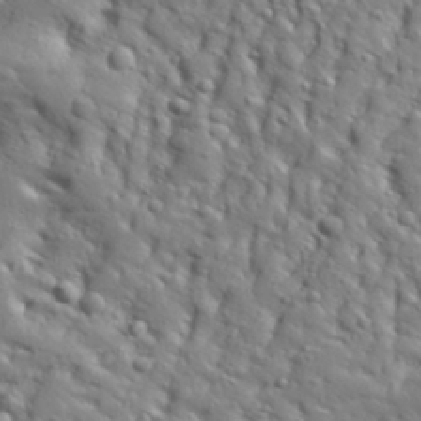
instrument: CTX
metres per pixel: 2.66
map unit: Aa
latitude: 32.1767
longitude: -132.9514
